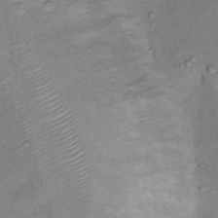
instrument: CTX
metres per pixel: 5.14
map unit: Nhu
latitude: 12.4034
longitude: -28.8191
